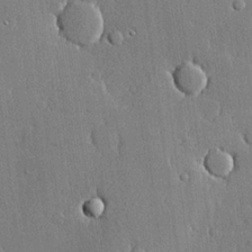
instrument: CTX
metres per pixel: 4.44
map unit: lHvf
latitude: 20.4223
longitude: 145.3699
